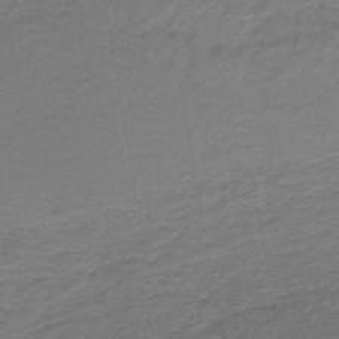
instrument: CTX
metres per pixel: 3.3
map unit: HNb
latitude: -44.9164
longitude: 52.4818
